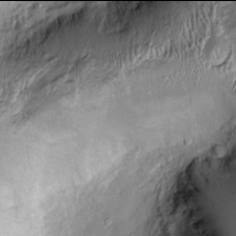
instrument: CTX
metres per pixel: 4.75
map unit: Htu
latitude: -6.0094
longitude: 159.3699
